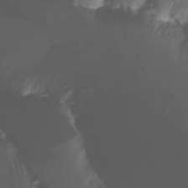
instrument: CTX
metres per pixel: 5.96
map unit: Nhu
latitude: -11.7100
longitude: -63.8017
